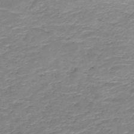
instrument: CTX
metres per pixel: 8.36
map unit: HNb
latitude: -50.5007
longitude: -48.0444
